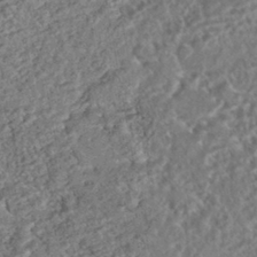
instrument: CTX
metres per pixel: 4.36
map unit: HNhu
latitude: -43.6721
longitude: 100.1794
